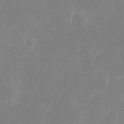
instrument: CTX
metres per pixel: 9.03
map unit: eHh
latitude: 19.4804
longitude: -70.8380
